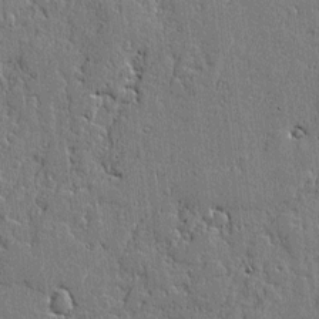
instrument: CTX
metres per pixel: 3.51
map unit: lAvf
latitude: -0.8597
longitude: -105.7828
